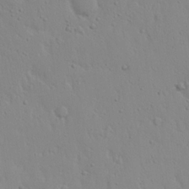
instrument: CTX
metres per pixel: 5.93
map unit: eHh
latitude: 19.0647
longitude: -72.0255
